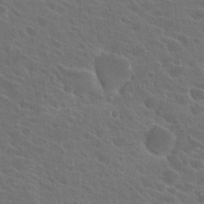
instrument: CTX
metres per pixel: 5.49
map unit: Hto
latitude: 23.9906
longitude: -39.8772
